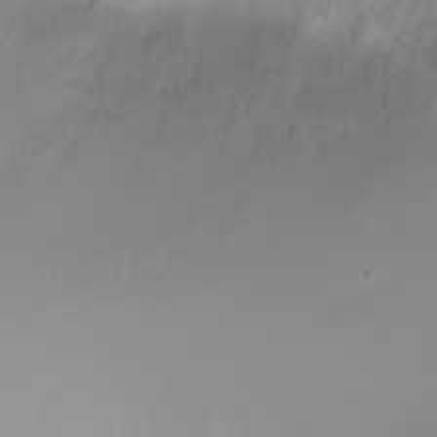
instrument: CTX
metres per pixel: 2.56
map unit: Ht
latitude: -2.3117
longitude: -61.1592
